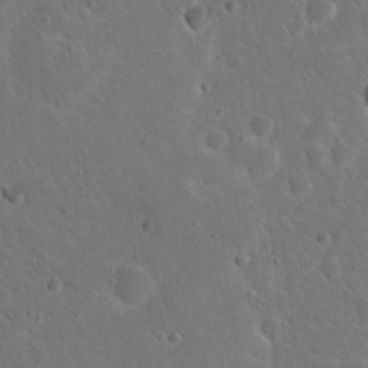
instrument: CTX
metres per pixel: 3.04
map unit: Nhu
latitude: 18.1200
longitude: -29.4426
